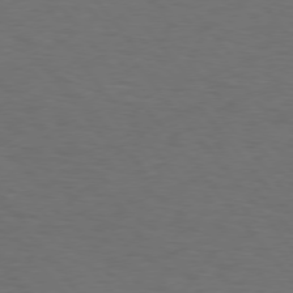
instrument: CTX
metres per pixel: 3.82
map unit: Hpe
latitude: 75.6316
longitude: -131.4427
